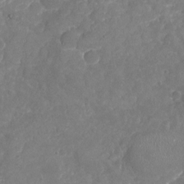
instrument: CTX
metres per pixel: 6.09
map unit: Nhu
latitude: -17.5022
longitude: -57.8394
